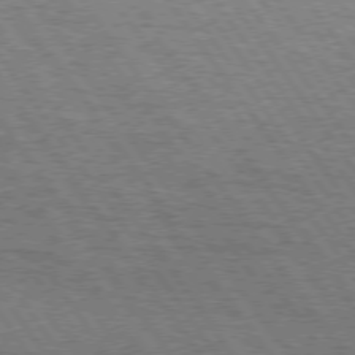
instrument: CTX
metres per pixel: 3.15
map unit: Hpe
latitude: 74.7813
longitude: -151.8394
